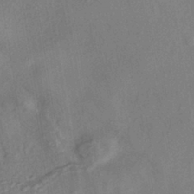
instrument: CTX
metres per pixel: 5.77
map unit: eHh
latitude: -40.7652
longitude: 119.8044
